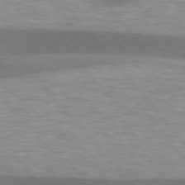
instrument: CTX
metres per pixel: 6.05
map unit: lApd
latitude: 75.9906
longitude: -58.3089
